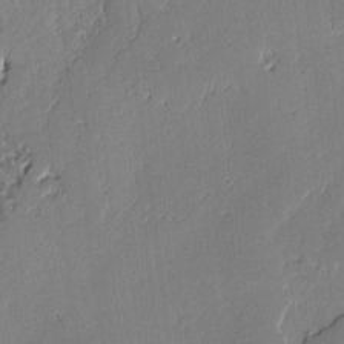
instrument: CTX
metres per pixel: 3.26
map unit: lAvf
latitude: -1.5399
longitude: -108.5167
